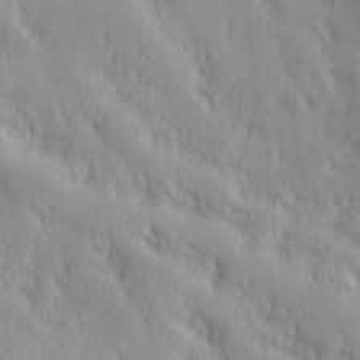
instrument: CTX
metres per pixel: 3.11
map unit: Hve
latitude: 32.7246
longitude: 149.4833
